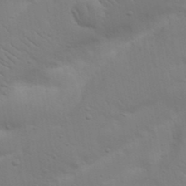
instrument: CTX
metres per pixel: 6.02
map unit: Nhu
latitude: 23.5749
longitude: -73.4049
